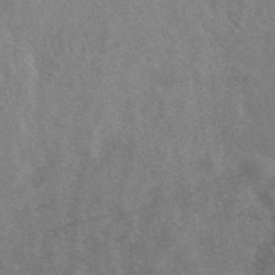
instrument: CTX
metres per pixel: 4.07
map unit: ANa
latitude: 43.8394
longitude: 26.7463
